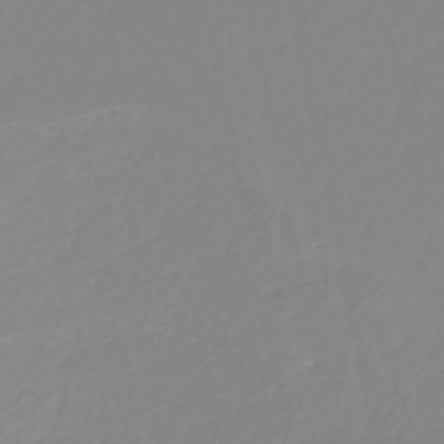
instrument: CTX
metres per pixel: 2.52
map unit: lHb
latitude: -44.7274
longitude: 55.2187
